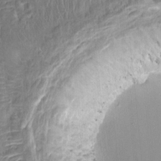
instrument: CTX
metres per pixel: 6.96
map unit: HNhu
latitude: 3.8016
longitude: -7.8583
